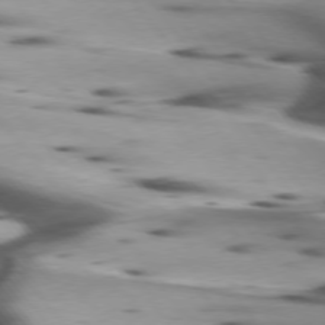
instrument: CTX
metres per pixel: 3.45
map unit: lApd
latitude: 75.3860
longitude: -63.7072
